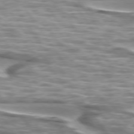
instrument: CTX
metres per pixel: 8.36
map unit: lApd
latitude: 74.5735
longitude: -57.6127
